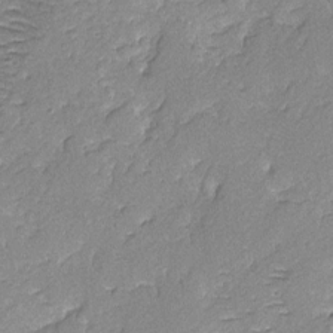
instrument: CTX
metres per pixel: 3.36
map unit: lAvf
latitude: -4.5951
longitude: -109.2537
